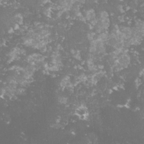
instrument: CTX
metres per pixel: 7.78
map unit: lHvf
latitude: -15.4455
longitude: -98.7246
